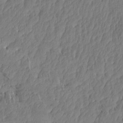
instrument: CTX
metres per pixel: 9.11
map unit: Aa
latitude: 13.7828
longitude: -140.8002
